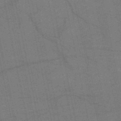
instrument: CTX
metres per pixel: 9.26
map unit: HNb
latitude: -53.3509
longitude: -46.5357
